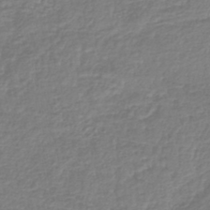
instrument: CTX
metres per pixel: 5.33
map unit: lHb
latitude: -41.1431
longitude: 72.5007
